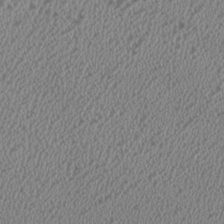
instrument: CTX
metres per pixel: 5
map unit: HNhu
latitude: -0.5952
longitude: -0.1011
